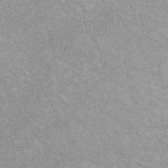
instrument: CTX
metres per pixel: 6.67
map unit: ANa
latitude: 46.2145
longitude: 21.5966
